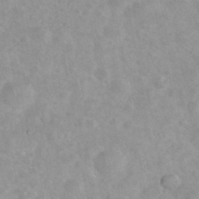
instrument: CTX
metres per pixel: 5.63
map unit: eHh
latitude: 35.6127
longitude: -62.9136
